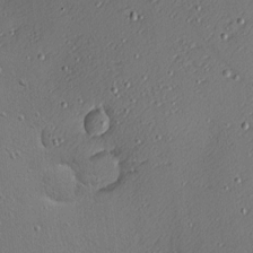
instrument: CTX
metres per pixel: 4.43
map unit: Nhu
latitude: 0.6112
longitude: -77.5749
